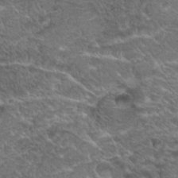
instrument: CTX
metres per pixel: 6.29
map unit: Hto
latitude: 19.1970
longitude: -36.1956
